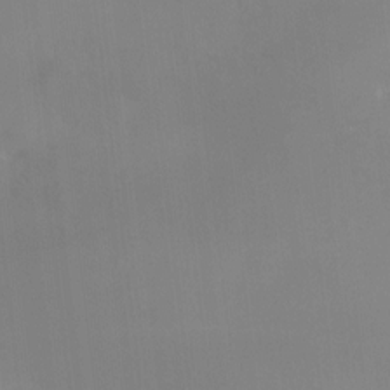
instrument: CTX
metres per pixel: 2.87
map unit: HNhu
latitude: 7.4237
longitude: 9.7100
